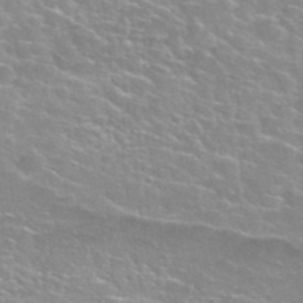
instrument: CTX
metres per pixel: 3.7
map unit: Nhu
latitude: 30.5735
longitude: -50.2333
